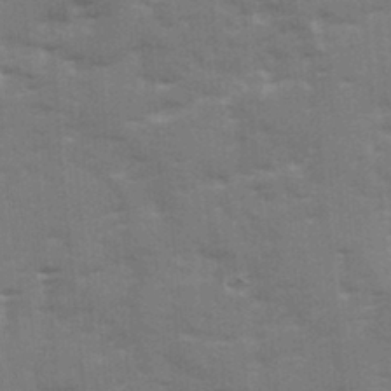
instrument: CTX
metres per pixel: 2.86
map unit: Ave
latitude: 12.4790
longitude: -102.5923
